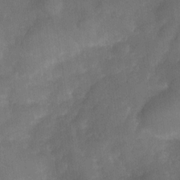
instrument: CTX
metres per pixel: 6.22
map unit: Nve
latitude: -26.7463
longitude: -148.3278
